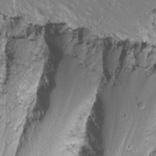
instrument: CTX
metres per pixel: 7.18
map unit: Nhu
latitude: -9.4454
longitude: -69.6694
